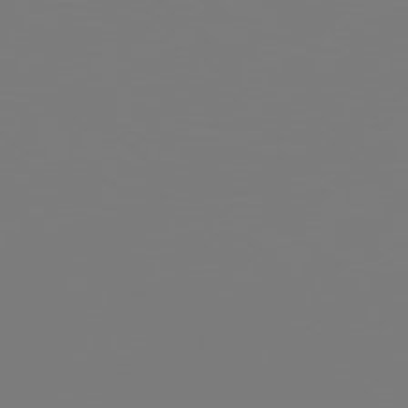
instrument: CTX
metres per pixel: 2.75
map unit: Hpe
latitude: 77.9339
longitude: -138.1578
